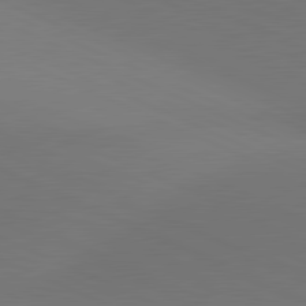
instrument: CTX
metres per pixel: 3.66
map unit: lApd
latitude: 81.3859
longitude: 136.8786
